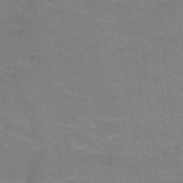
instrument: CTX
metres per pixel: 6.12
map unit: Ht
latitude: -0.1228
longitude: -33.4049
